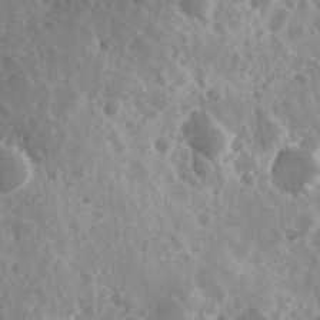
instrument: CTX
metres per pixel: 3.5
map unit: Hve
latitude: 24.6868
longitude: 146.2550
